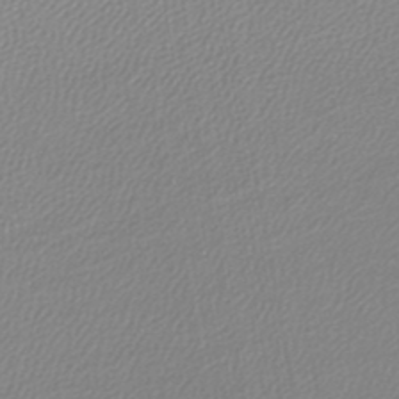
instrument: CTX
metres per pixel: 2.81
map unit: lHb
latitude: -45.2187
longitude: 74.1795
